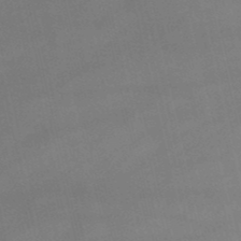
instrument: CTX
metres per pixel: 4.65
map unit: lHb
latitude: -48.5574
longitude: 70.6330
